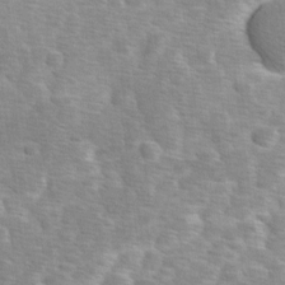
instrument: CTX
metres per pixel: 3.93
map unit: Ave
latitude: 1.0269
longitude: -111.8961
